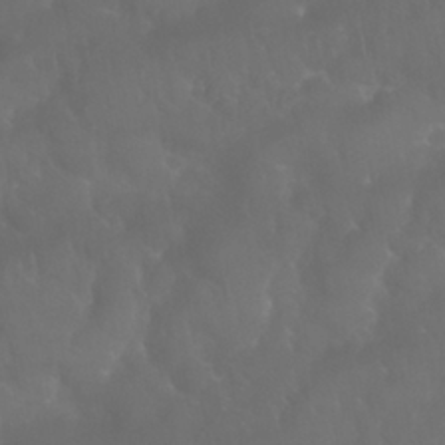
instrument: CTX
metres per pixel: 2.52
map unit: Nhu
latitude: 28.5357
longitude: -65.5749
